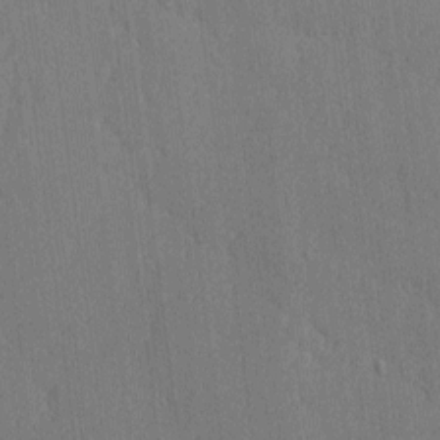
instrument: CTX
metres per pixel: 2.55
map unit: lAvf
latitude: -8.8975
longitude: -113.8016
